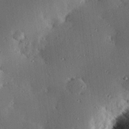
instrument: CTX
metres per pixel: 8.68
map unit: eHh
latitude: 23.3104
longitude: -90.7435
